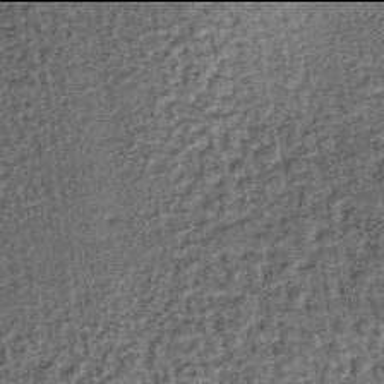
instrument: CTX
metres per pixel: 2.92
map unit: lHb
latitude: -38.0094
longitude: 64.3684
